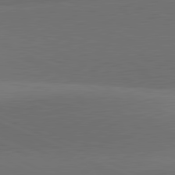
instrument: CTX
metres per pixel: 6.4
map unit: lApd
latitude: 81.4048
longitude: 137.7855
